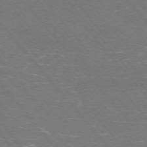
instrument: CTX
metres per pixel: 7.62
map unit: Ap
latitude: -75.8990
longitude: -69.3293
